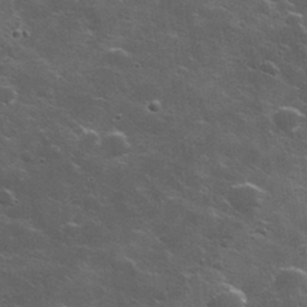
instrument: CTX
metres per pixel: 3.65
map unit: lHvf
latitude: 35.6694
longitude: -91.7639
